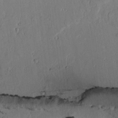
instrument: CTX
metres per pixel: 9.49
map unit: lAvf
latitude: 7.2726
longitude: 169.3320
